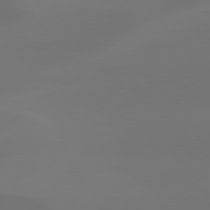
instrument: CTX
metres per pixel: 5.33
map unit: Hpe
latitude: 78.4412
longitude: -129.2726
